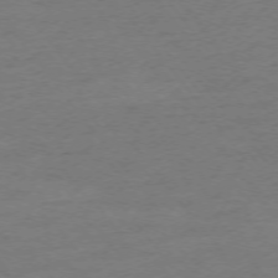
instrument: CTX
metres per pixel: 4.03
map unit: Ap
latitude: -75.0298
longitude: -84.2901
